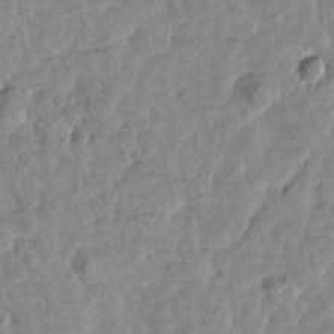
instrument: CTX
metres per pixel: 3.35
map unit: Htu
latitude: 1.9150
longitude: -179.6127
